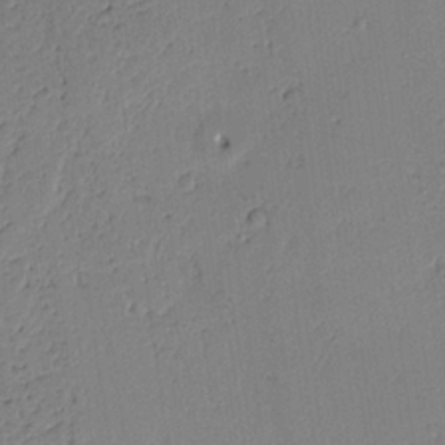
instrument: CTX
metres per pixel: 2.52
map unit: Htu
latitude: 0.2144
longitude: 172.8975
